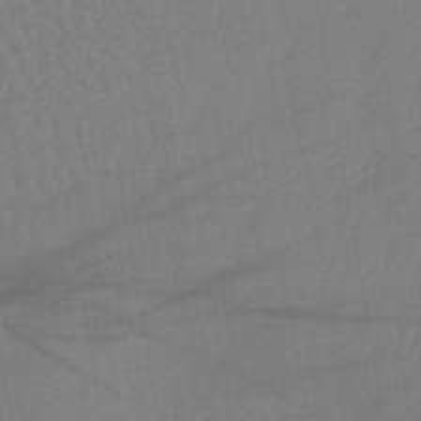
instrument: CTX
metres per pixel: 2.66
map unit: lHb
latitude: -41.6155
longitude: 67.7478
